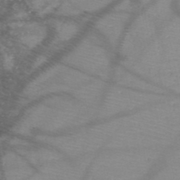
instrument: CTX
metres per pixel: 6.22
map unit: HNb
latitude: -48.4251
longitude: -40.6112
